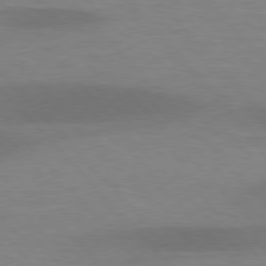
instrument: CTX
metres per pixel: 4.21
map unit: lApd
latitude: 76.9324
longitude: -58.9514
